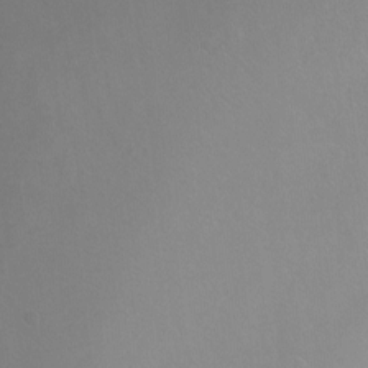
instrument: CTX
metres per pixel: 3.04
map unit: Ht
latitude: -6.0472
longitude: -34.5356
